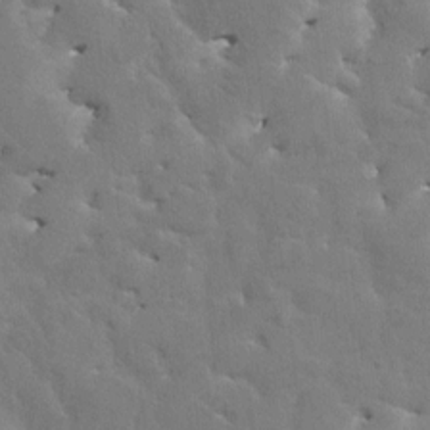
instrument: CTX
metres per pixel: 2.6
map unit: HNhu
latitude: 4.1200
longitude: 4.3495
